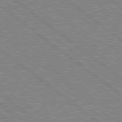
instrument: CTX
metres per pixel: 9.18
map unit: Hpe
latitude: 78.8569
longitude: -168.4790
